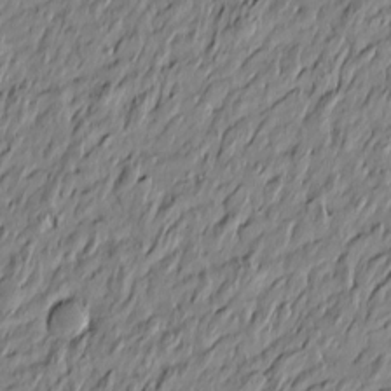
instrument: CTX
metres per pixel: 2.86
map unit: Htu
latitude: -6.9919
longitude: 178.0850
